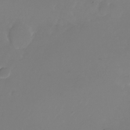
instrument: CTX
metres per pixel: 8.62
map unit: Nhu
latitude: -25.5966
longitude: -72.6113
